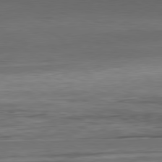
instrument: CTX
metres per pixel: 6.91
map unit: Ap
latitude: -81.4077
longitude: -80.5357
